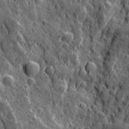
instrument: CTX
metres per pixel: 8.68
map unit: Ave
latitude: 12.2901
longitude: -104.6113
